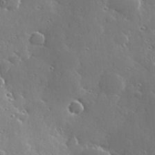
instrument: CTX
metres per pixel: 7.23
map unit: Hve
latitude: 28.6868
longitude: -92.8947
